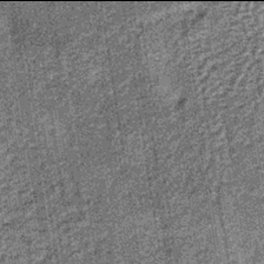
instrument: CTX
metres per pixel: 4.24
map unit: lHb
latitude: -38.0094
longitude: 64.6330
